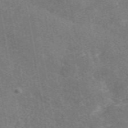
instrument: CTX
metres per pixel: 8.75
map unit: eAb
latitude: 50.1011
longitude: 115.7100
